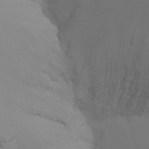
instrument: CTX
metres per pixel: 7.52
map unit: Ht
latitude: -8.1606
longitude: -33.1592
